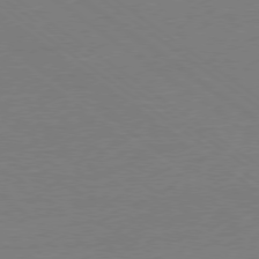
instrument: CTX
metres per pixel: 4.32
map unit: Ap
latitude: -78.8408
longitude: -97.8772
